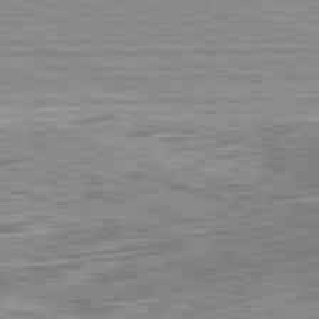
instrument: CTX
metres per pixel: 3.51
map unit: Hpe
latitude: -82.8219
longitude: 10.0472
